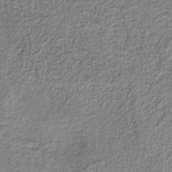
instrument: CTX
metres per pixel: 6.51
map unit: eAb
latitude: -40.0661
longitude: 51.5021
